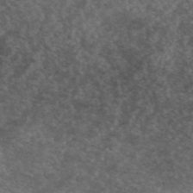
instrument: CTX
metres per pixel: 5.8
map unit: ANa
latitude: 49.9150
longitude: -72.0633
